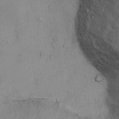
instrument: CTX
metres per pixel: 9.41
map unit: Ht
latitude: 13.3104
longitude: -39.7450
